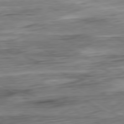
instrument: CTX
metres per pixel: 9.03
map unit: Ap
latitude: -80.9164
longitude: -68.6113
